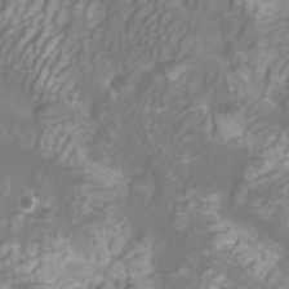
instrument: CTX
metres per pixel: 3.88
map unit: Htu
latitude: -10.3495
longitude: -74.6302
